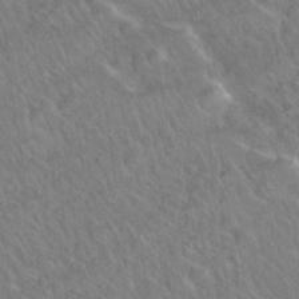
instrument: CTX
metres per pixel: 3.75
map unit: Nhu
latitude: 26.5168
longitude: -55.7827
